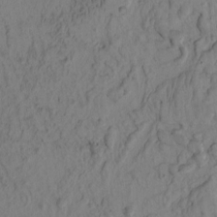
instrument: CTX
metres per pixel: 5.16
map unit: eHh
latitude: -1.0298
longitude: 17.2565
